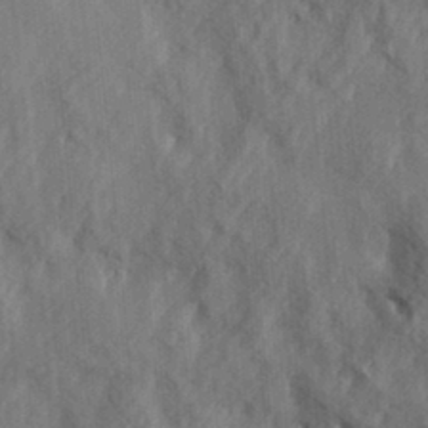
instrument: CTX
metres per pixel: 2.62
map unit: Hve
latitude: 31.4994
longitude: 149.0676
